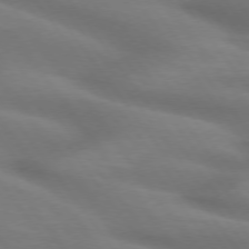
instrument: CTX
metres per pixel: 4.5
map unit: lApd
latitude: 75.0270
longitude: -59.7828
